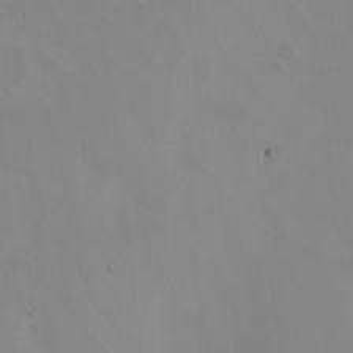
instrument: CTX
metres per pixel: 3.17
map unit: Nhu
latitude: -5.1242
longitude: -92.3089
